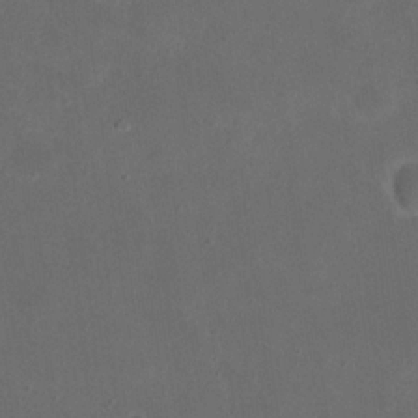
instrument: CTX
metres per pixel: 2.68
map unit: eHh
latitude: 19.6694
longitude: -65.3482
